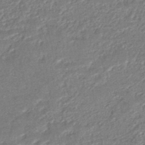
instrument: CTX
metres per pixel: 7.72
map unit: HNhu
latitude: -47.0297
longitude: 102.2362
